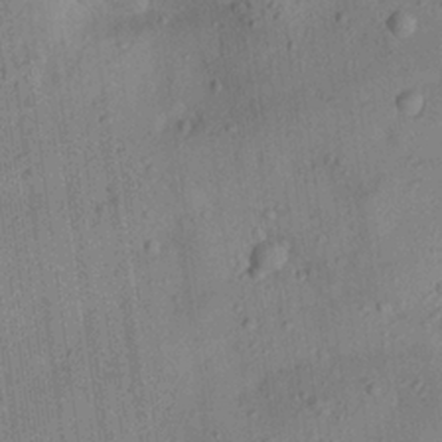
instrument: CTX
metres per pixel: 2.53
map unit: Aa
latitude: 24.7057
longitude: -143.6316
